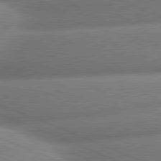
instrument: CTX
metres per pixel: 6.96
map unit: lApd
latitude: 79.8206
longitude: -166.6112
